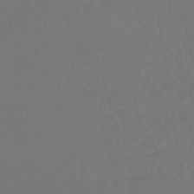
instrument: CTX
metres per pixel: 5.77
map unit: lHb
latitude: -43.0486
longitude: 66.8975
